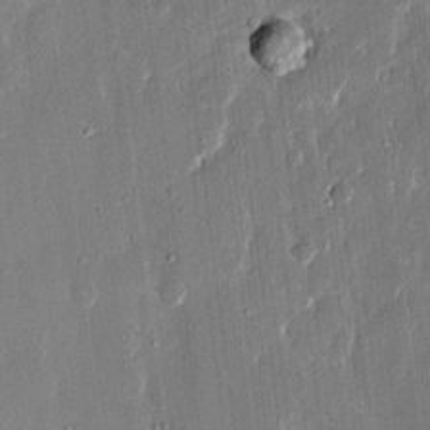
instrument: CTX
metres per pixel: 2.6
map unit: eHh
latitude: 13.6505
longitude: -70.6301
